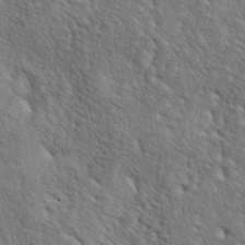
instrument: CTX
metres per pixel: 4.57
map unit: lAa
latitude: -5.3131
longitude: -125.5560
